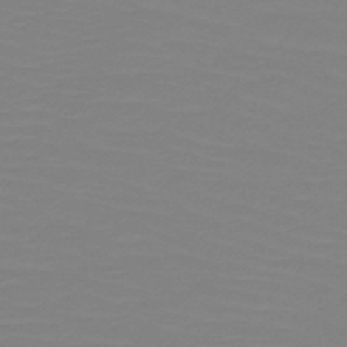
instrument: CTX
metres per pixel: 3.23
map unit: HNb
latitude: -49.1242
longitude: -51.2914
